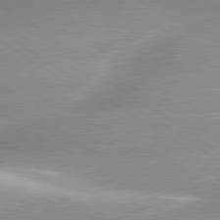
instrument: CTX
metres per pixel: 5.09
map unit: lApd
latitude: 80.1011
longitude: -136.5735
